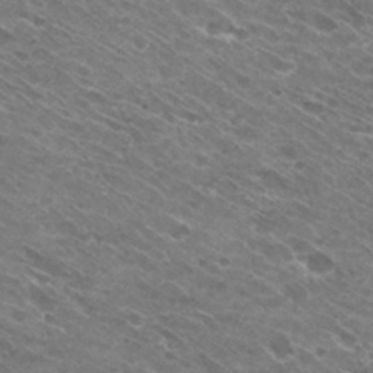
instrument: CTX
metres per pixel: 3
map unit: Hto
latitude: 30.6491
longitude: -43.6505
